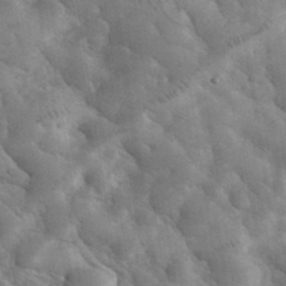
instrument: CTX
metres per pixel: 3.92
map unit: eHh
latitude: 35.4426
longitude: -68.0633
